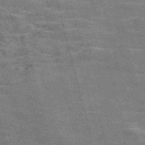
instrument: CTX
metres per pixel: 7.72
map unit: Nve
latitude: -58.9352
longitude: 65.3510
